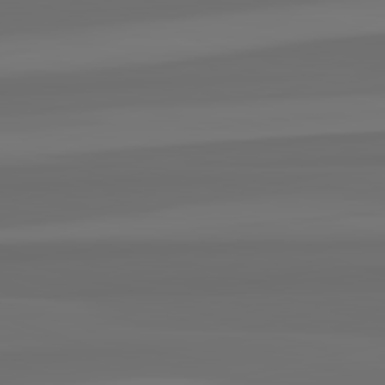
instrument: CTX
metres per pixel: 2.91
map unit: lApd
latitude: 82.8946
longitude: 163.2565
